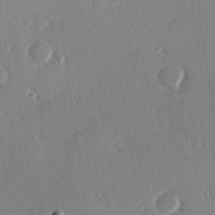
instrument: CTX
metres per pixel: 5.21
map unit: Hve
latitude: 26.7057
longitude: -93.6127
